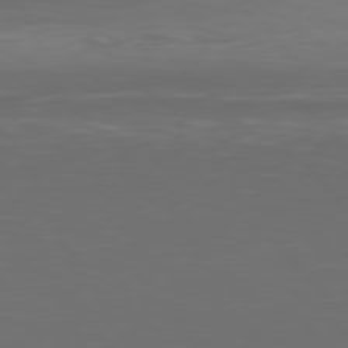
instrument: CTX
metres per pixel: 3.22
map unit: Hpe
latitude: 77.7827
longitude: -170.7435
